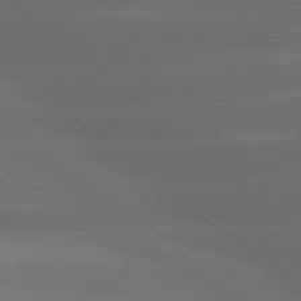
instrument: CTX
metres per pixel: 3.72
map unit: lApd
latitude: 80.4223
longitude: -139.4615
